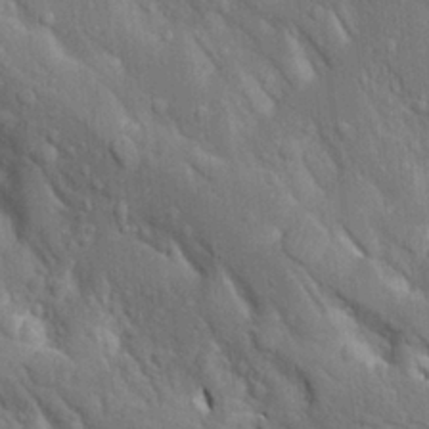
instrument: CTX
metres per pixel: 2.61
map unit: Aa
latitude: 18.5168
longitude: -149.6505
